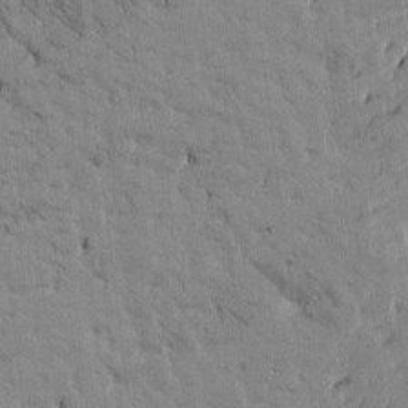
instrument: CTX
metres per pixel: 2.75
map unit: Htu
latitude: -2.5951
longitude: 175.1431
